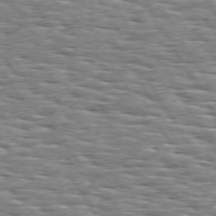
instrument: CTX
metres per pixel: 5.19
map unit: Hpe
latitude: 74.0255
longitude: -137.6694
